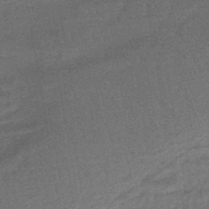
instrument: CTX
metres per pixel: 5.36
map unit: HNhu
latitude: -46.3495
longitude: 91.3888
